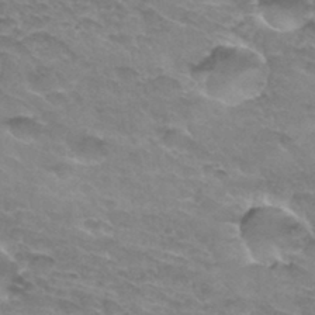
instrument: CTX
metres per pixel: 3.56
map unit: Hto
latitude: 33.4615
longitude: -46.4979
